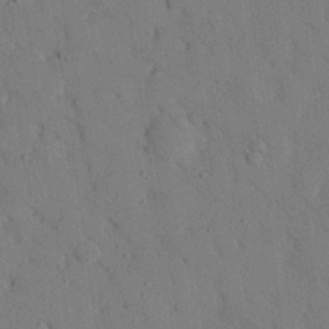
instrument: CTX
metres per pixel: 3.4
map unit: eHh
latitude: 26.2712
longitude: -76.6679
